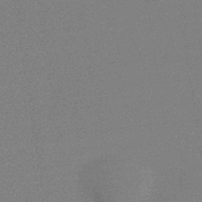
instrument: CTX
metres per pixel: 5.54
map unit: HNb
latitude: -34.5574
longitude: 52.7085
